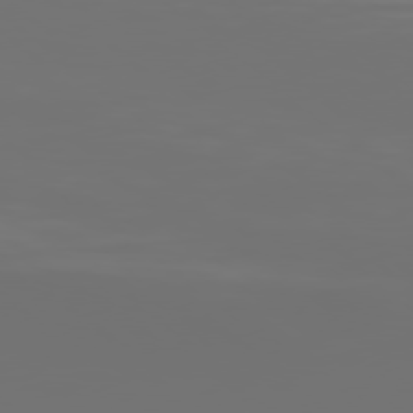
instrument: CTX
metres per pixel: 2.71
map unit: Hpe
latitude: 77.9150
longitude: -142.9703
